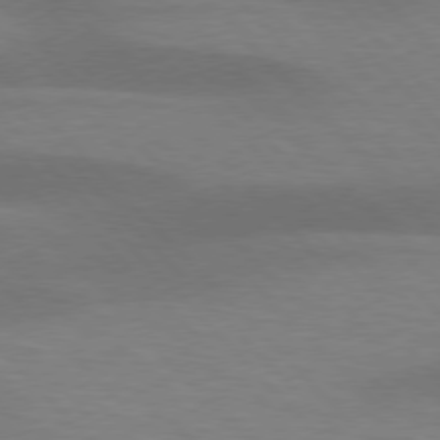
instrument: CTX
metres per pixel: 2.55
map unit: lApd
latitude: 76.6301
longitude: -59.6127
